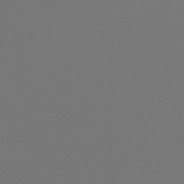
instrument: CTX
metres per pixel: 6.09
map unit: lHb
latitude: -47.8611
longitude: 61.9367
